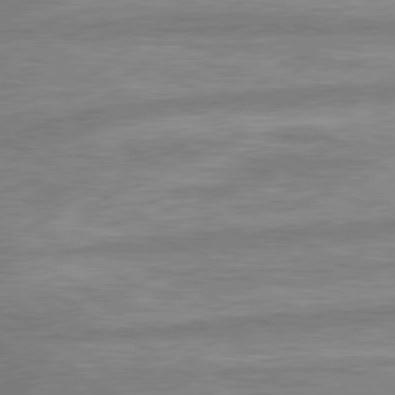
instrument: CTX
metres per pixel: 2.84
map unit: lApd
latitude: 80.0255
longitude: -167.5371
